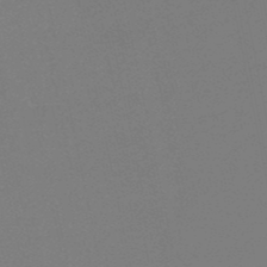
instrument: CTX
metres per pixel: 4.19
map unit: eHb
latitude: -49.9178
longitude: 77.6155
